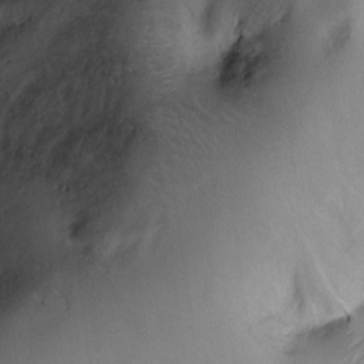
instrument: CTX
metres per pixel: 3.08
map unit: Ht
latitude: -2.2361
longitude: -14.4412
